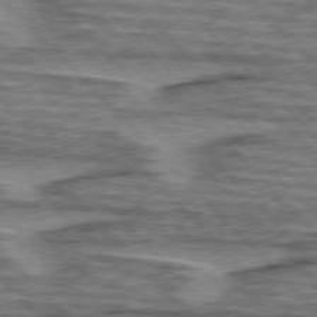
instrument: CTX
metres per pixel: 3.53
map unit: lApd
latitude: 76.4979
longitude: -77.8205
